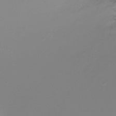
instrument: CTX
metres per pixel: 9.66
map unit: Ht
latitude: -7.2565
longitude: -30.1389
